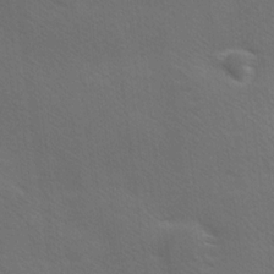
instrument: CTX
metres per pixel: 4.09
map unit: Ave
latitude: -0.1039
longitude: -112.5357
